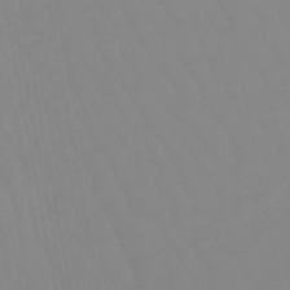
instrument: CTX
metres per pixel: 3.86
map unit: eHb
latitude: -48.8597
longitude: 85.0675
